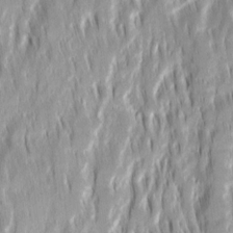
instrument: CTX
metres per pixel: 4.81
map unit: Ave
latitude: 14.9514
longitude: -134.9324
